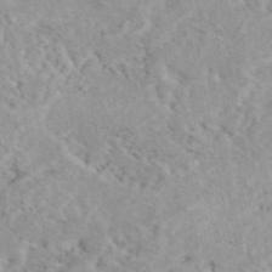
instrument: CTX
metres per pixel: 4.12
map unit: eAb
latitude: 44.4790
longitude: 115.6533
